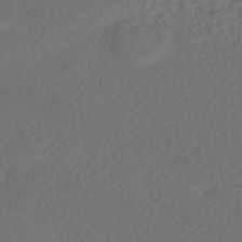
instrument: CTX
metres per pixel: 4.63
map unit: eHh
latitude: -42.9919
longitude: 120.7652
